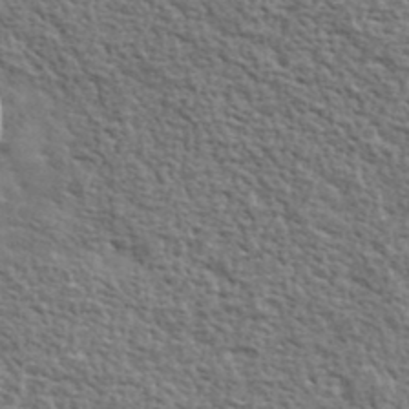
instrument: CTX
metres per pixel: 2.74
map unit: lHvf
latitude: 37.5749
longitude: -88.8191
